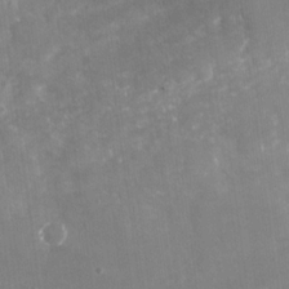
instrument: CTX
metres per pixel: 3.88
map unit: Nhu
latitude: -29.3132
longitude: -64.4412
